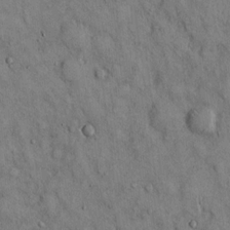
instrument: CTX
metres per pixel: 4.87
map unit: Hto
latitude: 13.4049
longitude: -60.1200
